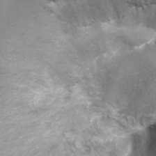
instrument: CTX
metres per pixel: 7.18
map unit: Ht
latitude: -3.7477
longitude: -28.3089
